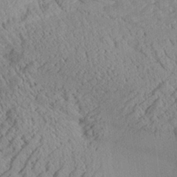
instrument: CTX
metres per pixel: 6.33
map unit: Aa
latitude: 24.9324
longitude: -134.1200
